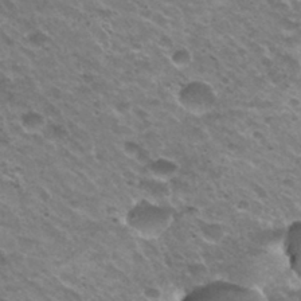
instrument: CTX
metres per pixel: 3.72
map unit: Hto
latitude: 31.1592
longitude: -43.0836
